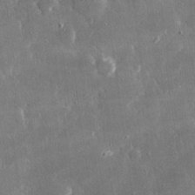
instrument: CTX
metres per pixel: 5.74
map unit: lHvf
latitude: 30.4412
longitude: -93.2159
